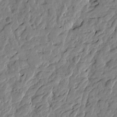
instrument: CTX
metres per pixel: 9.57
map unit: Htu
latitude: -1.7289
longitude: -179.3293
